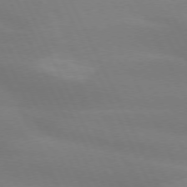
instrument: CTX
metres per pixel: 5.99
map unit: lApd
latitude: 73.3671
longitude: -48.1767
